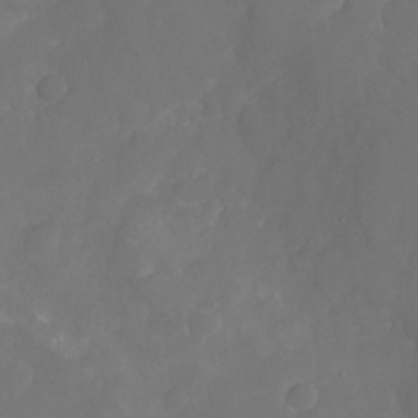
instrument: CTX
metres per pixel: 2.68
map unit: Nhu
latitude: -15.8990
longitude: -58.5357
